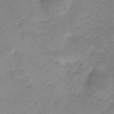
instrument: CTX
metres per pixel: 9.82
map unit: Hto
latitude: 6.9892
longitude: -62.5924
